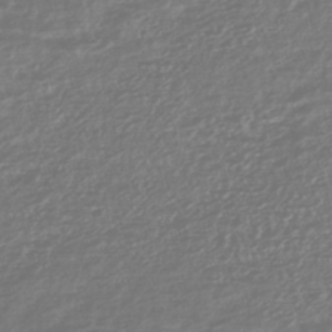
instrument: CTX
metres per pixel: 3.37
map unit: HNhu
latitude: -45.4454
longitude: 107.2187
